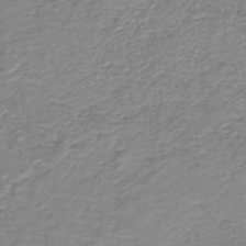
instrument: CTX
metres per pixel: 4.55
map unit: HNb
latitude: -40.7274
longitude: 49.7100
